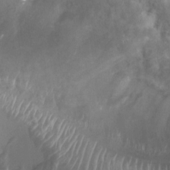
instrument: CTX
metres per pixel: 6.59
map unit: Ht
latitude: 3.8961
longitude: -19.8394
